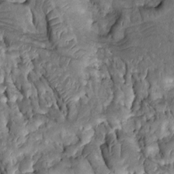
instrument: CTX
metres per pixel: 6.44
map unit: Htu
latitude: -0.7841
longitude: 148.5385
